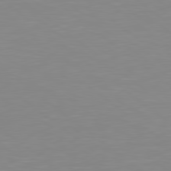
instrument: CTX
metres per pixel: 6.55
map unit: Hpe
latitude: 78.8002
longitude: -173.0836
